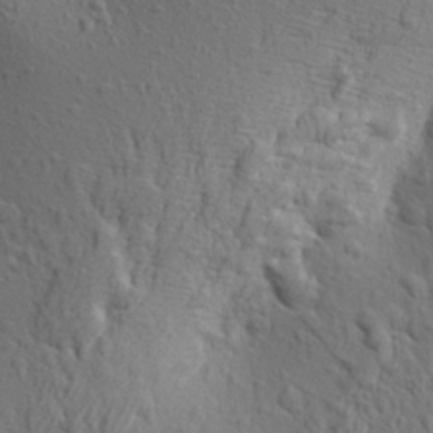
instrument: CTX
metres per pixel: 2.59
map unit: Aa
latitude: 26.4412
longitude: -144.2900
